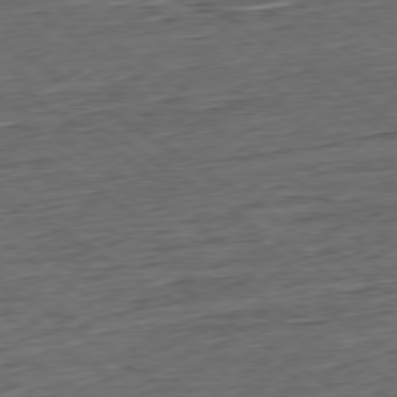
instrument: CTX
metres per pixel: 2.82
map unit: Hpe
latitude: -79.5588
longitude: 11.3132
